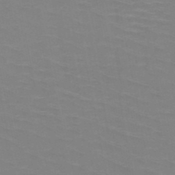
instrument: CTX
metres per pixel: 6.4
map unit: HNb
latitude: -48.6141
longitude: -47.2159
